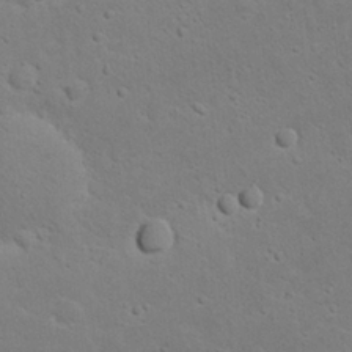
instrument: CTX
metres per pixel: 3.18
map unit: Nhu
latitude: 23.2348
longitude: -71.9339
